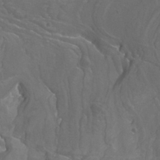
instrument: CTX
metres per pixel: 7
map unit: Htu
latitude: -11.9178
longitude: -73.1592
